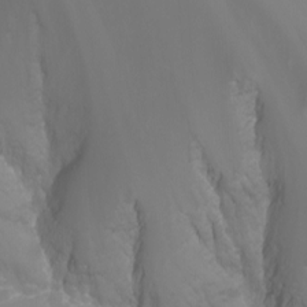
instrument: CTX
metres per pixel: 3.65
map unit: Nhu
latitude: -7.4832
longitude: -71.5371
